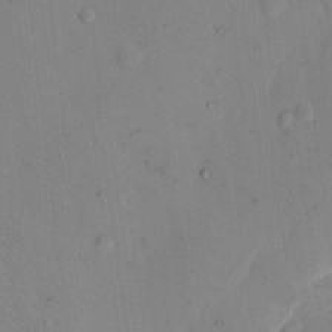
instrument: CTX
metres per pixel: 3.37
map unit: eHh
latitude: 12.3467
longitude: -61.3104
